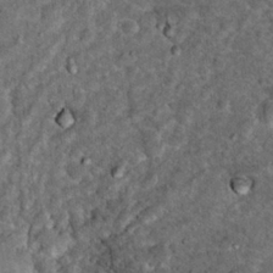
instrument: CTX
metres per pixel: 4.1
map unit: Hto
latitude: 15.8773
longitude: -35.5938
